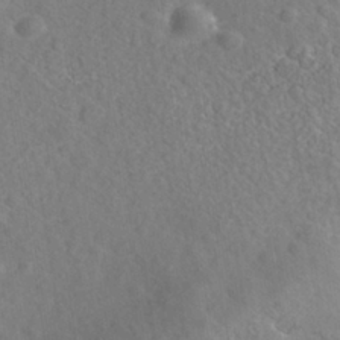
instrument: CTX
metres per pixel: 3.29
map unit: Nhe
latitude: -40.7085
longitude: -100.3467
